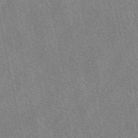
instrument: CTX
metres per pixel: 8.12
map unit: eAb
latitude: 49.5938
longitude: 104.8408
